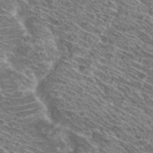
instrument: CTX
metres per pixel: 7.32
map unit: Hto
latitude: 30.0444
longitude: -45.6505
